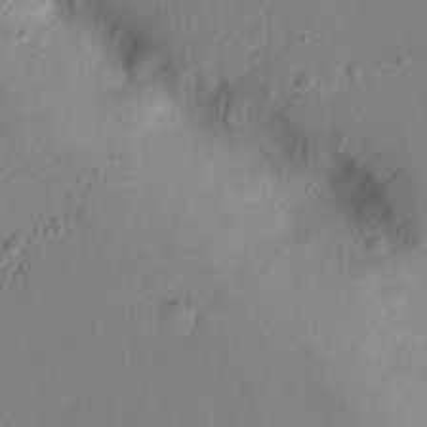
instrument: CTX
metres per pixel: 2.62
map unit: lAvf
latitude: 8.1767
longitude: 166.7463
